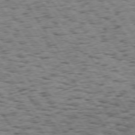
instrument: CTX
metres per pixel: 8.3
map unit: Hpe
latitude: 73.6694
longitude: -135.6127
